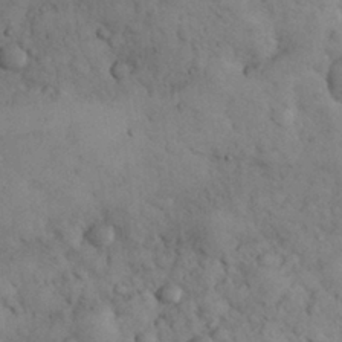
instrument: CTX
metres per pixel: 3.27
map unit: eHh
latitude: 31.0648
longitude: -68.4034
